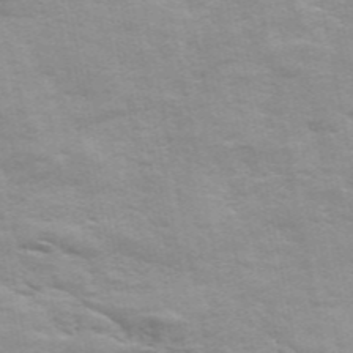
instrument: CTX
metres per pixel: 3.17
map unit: ANa
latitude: 48.7246
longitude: -76.5168
